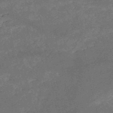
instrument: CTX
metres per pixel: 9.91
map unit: HNb
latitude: -52.5006
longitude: -40.6868
